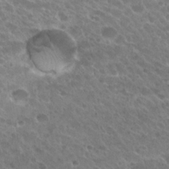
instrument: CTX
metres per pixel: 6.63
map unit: Hto
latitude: 26.1956
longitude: -35.8205
